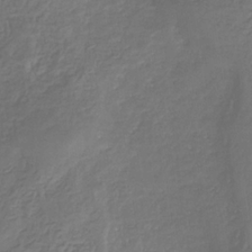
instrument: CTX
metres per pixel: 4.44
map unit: eHb
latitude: -31.5588
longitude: 73.1620
